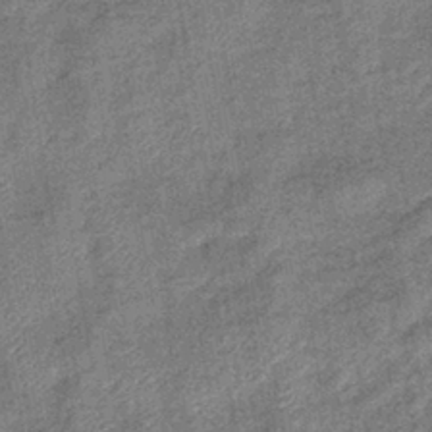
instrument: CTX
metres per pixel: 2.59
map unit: eHb
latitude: -39.8989
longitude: 79.5021
